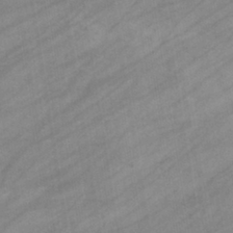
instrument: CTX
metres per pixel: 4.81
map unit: eHb
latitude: -39.2943
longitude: 81.6911
